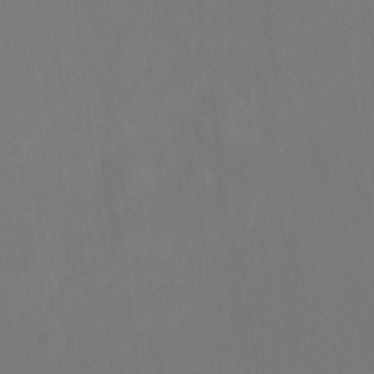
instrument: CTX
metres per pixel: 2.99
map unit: Ht
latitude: -3.0864
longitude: -25.3292
